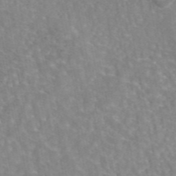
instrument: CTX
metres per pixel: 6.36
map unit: eAb
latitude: 45.4426
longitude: 107.8989
